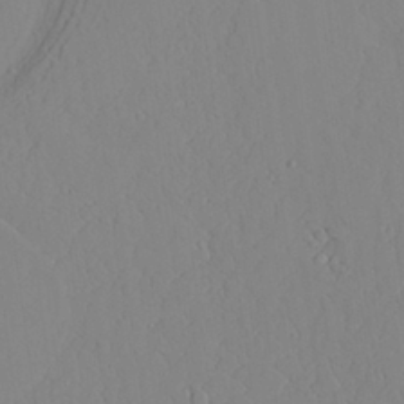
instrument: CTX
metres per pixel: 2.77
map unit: Aa
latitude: 26.2523
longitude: -136.8947
